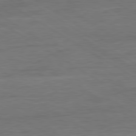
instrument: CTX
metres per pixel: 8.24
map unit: Ap
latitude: -81.2187
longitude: -79.7261
